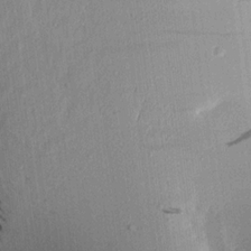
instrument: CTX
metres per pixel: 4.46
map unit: Aa
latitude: 16.2712
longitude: -147.9906
